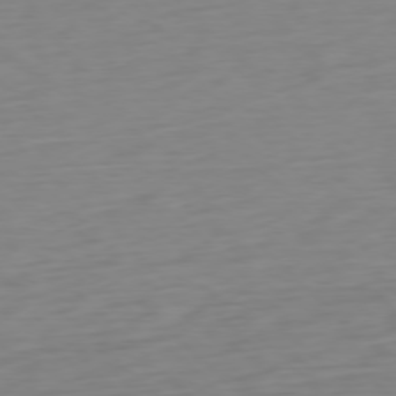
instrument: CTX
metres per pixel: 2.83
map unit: Ap
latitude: -77.4643
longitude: -78.4034
